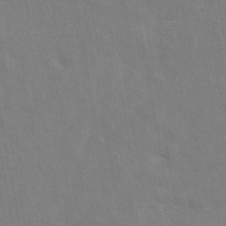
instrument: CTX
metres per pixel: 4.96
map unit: eAb
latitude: 45.2915
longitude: 113.2376
